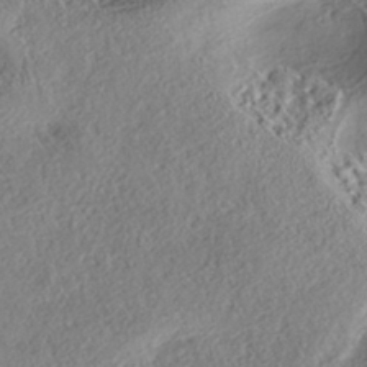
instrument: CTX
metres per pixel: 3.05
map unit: eHh
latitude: -42.3306
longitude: 121.2187
